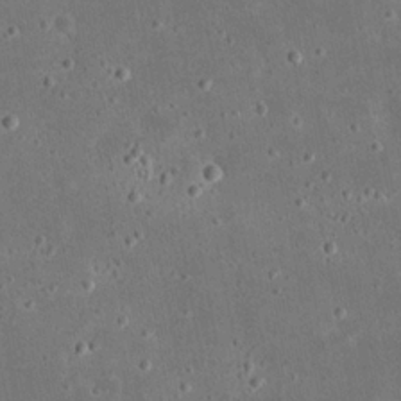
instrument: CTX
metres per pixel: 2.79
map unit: eHh
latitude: 21.5749
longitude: -68.3090
